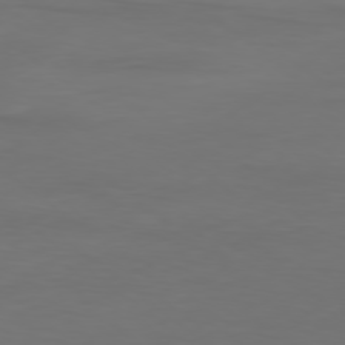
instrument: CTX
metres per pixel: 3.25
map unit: Ap
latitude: -79.2187
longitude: -95.9528
